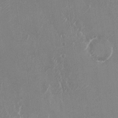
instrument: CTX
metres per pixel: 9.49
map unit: Nhu
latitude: -22.4062
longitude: -72.1956
